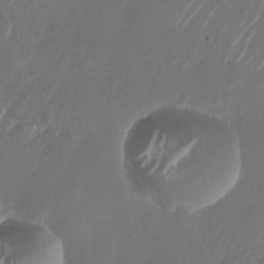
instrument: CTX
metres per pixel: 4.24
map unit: Nhu
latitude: -28.6330
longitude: -70.6679
